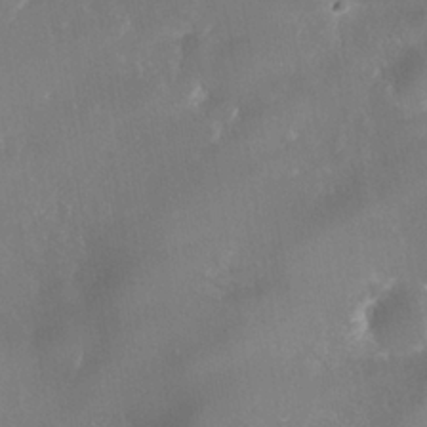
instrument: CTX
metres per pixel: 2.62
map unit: Nhe
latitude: -37.7477
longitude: -113.4048
